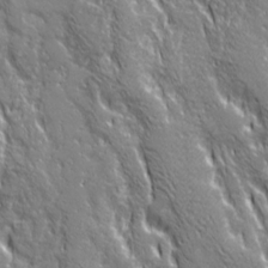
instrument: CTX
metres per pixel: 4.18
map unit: Ave
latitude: 21.3104
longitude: -135.0080
